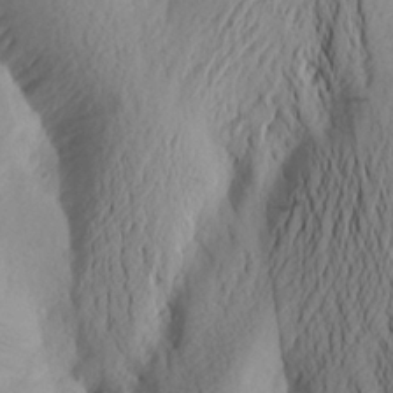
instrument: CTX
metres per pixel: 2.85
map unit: Aa
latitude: 24.8757
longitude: -149.3104
